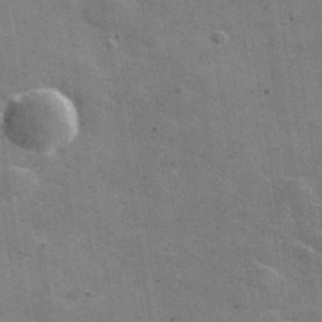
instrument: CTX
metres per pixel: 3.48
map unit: lHvf
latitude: 35.2914
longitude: -92.2333
